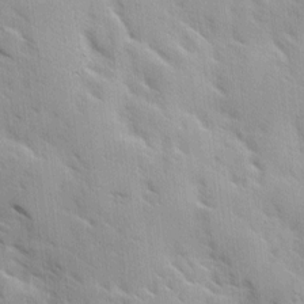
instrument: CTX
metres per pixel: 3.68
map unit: Ave
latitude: 10.2901
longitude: -102.8758
